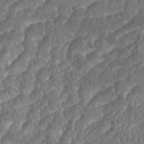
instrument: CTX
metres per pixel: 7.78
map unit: eHh
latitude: 37.2915
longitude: -138.9514
